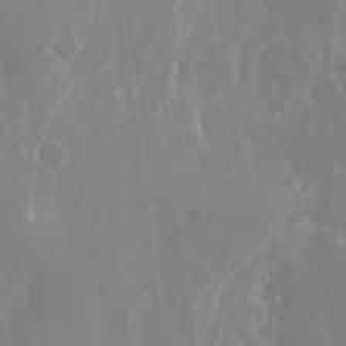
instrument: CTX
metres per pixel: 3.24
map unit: Nhu
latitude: -23.0109
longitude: -72.9703
